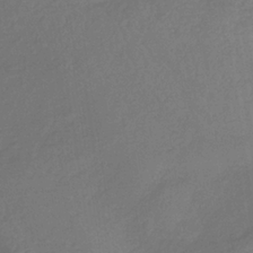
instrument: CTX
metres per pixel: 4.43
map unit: lHb
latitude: -35.4832
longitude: 67.6911
